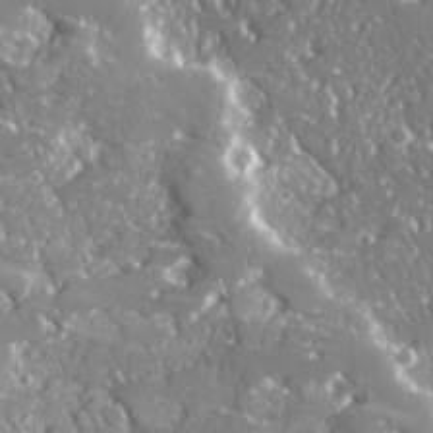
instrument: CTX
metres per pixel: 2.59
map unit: Ave
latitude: 16.4223
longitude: -130.2145
